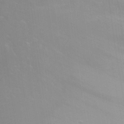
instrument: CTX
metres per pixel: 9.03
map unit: Hto
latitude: -2.9352
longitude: -34.5923
